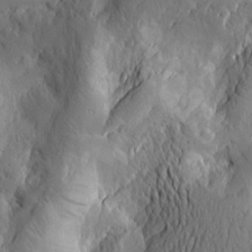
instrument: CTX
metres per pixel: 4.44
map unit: Htu
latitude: -2.0283
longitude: -176.9513
